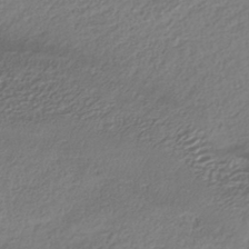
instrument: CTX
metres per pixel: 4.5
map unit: HNhu
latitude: -42.1038
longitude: 97.9178
